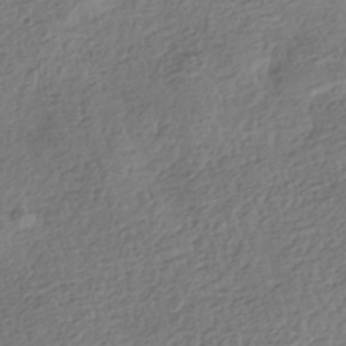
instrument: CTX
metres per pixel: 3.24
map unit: HNhu
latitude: -42.3495
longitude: 99.1998
